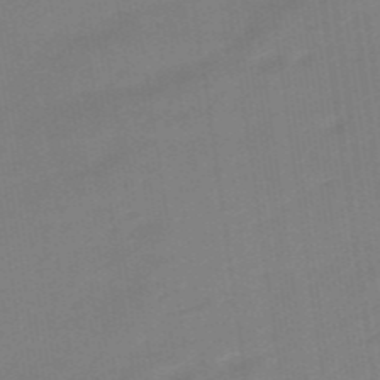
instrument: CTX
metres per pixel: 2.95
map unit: eHb
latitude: -48.5952
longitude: 87.3699
